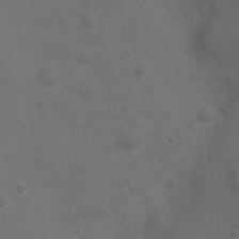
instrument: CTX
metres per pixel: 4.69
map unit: Nve
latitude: -20.1416
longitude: 106.5196
